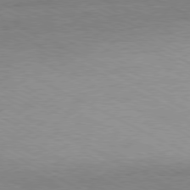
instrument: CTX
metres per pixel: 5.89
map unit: Ap
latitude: -80.7274
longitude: -85.6883
